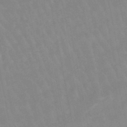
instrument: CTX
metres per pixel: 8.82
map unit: lHb
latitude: -48.3307
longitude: 75.5777
